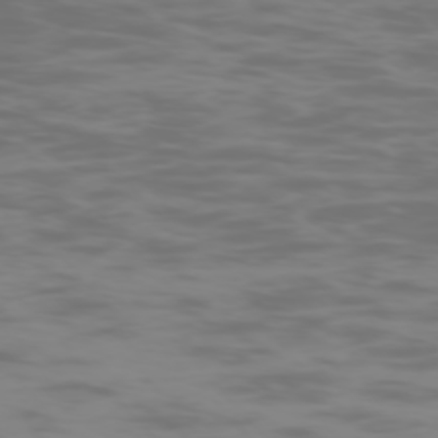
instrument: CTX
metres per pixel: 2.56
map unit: Ap
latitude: -76.0094
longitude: -76.4223
